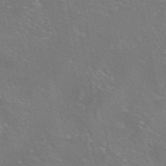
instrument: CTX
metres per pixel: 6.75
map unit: eAb
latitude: 46.3657
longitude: 106.3307
